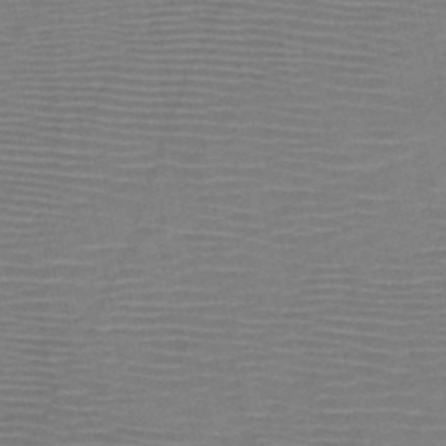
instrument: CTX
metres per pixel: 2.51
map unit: HNb
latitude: -46.6518
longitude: -40.6112
